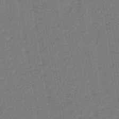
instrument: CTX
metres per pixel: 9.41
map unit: lHb
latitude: -43.0297
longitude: 62.8786
